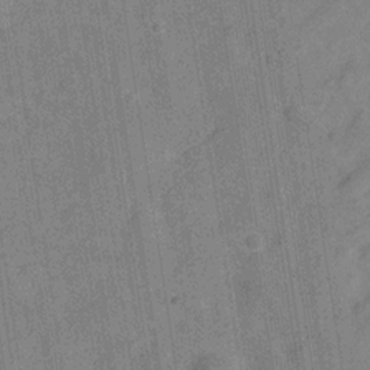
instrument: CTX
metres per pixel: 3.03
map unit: Hve
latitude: -28.3873
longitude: 92.3117
